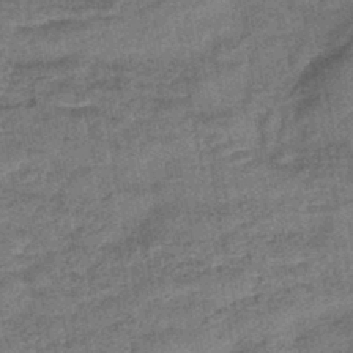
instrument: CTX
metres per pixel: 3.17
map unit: lHb
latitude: -43.6721
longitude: 80.5196
